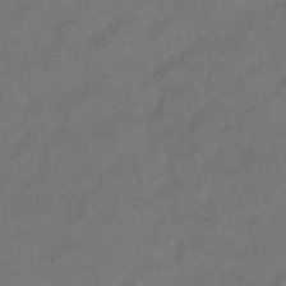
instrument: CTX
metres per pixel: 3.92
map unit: eHh
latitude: 12.9703
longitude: -65.9717
